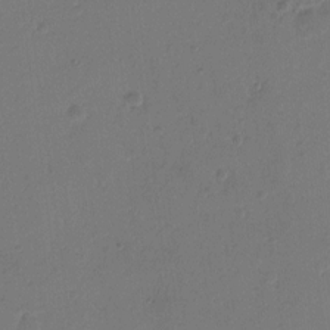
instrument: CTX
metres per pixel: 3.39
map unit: Hto
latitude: 7.2726
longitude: -62.5735
